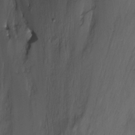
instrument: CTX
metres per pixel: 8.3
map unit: Nhu
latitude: -11.0864
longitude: -45.4237
